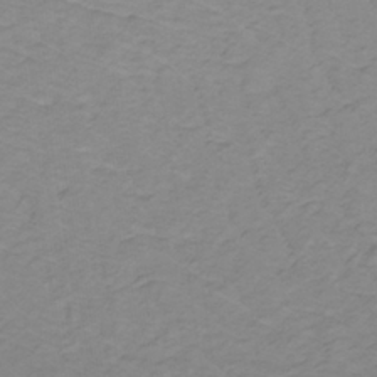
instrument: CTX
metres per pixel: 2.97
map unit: lHb
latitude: -31.6911
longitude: 65.3510
